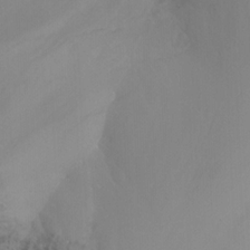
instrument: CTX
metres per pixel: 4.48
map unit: Nhu
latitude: -13.7856
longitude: -59.9906
